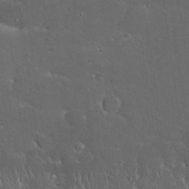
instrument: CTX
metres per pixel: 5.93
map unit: Nhu
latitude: 28.5546
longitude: -67.8205
